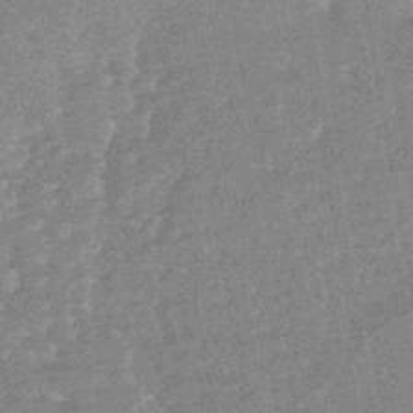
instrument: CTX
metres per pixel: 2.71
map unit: HNhu
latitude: -43.1620
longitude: 99.1809
